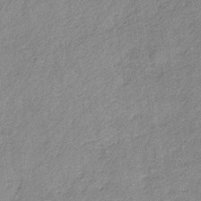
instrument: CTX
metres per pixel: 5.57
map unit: HNb
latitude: -33.4644
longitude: 59.6154
